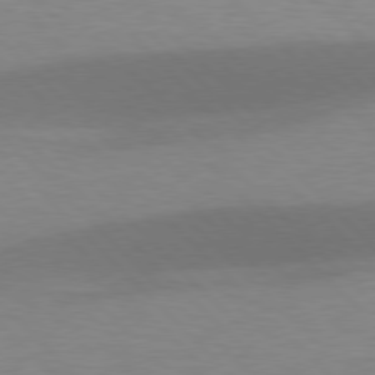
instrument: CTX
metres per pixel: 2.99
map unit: lApd
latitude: 77.1025
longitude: -59.8772
